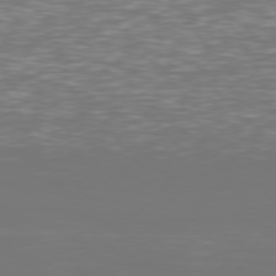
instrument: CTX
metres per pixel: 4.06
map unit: Hpe
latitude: 76.5545
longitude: -170.3278
